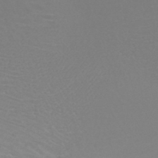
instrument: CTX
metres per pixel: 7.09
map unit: HNb
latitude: -46.1794
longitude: -42.2712
